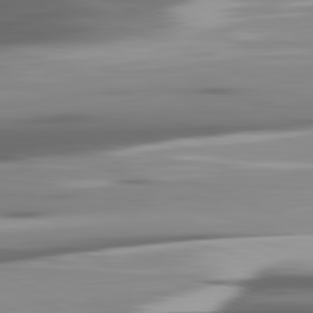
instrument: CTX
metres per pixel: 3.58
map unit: lApd
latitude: 81.8205
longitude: -140.6301
